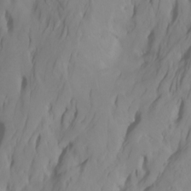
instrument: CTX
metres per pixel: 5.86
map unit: Htu
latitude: -7.2565
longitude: -66.0255
